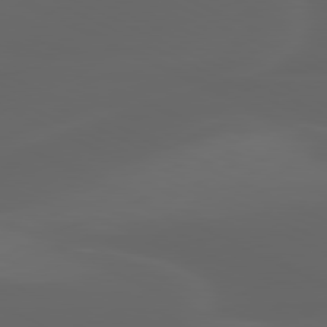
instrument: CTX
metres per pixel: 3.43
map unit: lApd
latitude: 80.0444
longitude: -116.9703
